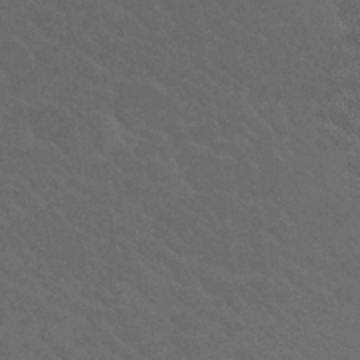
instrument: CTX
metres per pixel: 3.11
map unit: Nhu
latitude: 29.7072
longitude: -52.0255
